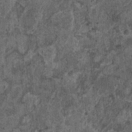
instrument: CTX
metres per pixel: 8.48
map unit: HNhu
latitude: 0.1388
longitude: 5.1242
